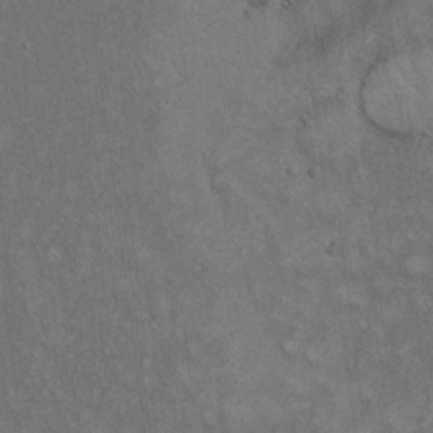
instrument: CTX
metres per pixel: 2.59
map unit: Hto
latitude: 15.1404
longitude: -60.6679
